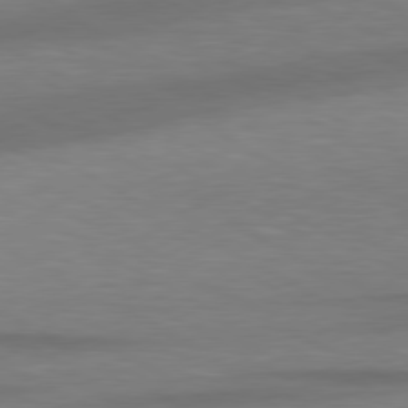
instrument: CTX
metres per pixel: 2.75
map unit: lApd
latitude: 79.0270
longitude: -115.2725
